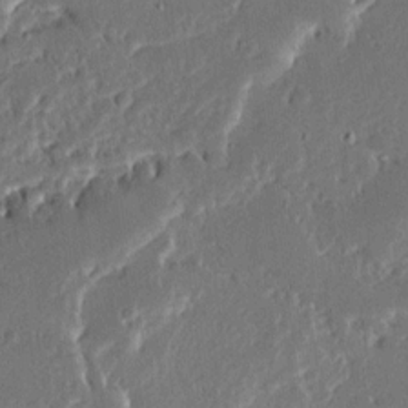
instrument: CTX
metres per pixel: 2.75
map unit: Ave
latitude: 14.4412
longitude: -138.9892
